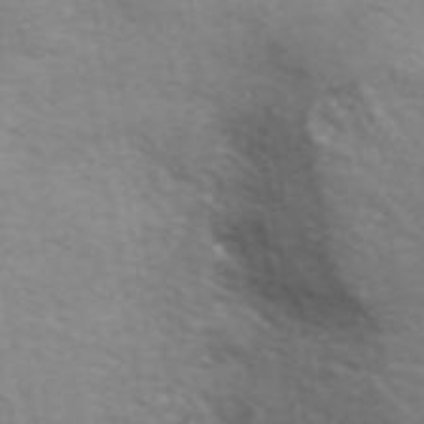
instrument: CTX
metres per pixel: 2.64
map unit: ANa
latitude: 38.7813
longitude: 24.3117
